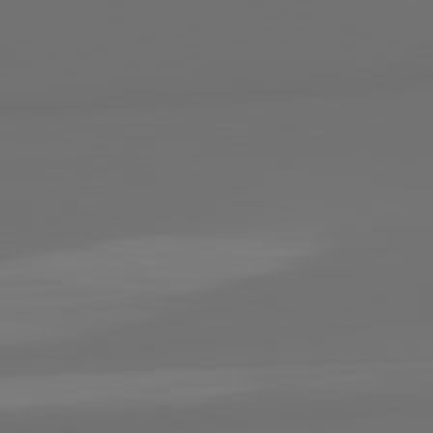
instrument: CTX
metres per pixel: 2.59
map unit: lApd
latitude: 82.5167
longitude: 163.2754
